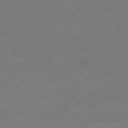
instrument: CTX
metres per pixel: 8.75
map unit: Ap
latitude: -78.8030
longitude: -77.7260
